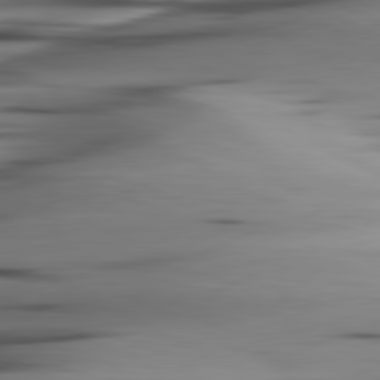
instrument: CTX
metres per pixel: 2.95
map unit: lApd
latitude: 80.7435
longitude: -123.8961
